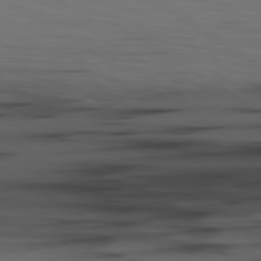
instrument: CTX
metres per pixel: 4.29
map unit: lApd
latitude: 79.8773
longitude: 161.0298
